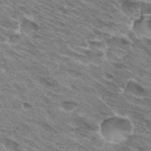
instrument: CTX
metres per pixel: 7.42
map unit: Hto
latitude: 31.9717
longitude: -44.4412
